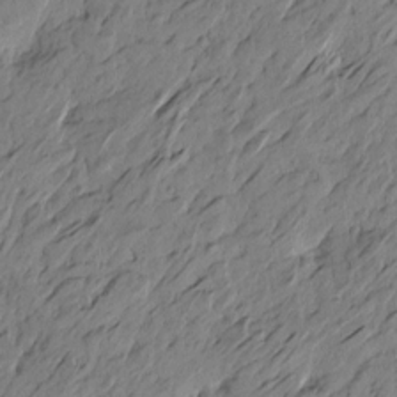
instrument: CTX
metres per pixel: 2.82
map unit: Htu
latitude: -5.5588
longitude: -179.8206
